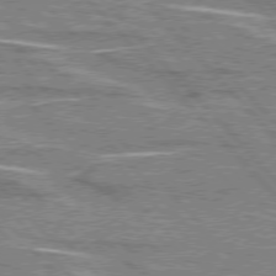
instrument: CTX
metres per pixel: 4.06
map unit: lApd
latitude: 76.4601
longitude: -81.0836
